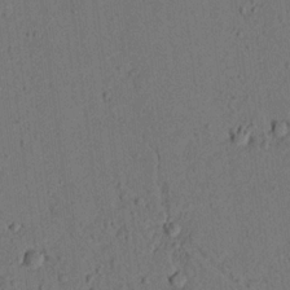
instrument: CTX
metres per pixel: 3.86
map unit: lHvf
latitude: 14.1578
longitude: 178.1983
